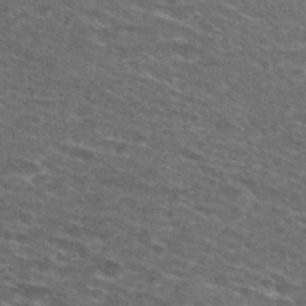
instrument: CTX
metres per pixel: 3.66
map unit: Hto
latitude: 28.1011
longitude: -48.9325
